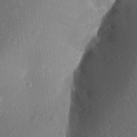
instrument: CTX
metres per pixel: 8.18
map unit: Aa
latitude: 24.1577
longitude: -147.9151
